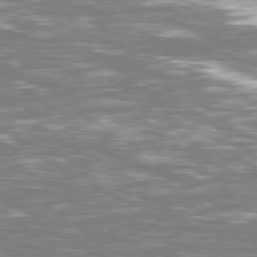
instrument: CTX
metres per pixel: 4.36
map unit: Ap
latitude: -79.4832
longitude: -61.3481
